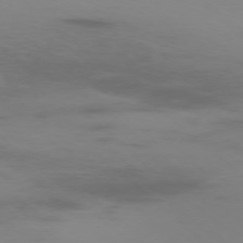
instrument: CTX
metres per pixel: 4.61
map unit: Ap
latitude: -77.6911
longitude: -67.0269
